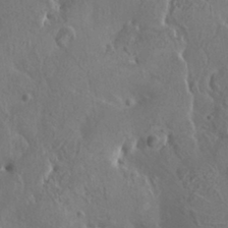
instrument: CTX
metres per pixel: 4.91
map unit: HNhu
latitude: 7.4237
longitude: -0.7813
